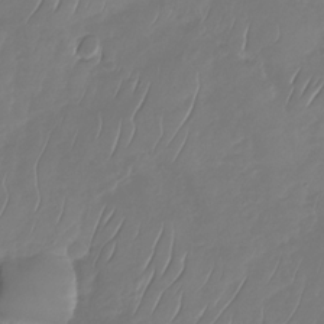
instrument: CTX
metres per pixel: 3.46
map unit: Nhu
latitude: -29.8422
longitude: -59.1592
